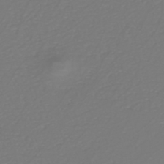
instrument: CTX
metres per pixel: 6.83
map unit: eHh
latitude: -42.7463
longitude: -33.3104
